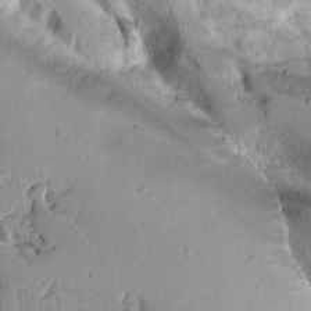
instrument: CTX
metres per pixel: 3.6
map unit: Ave
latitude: 13.2159
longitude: -138.5168
